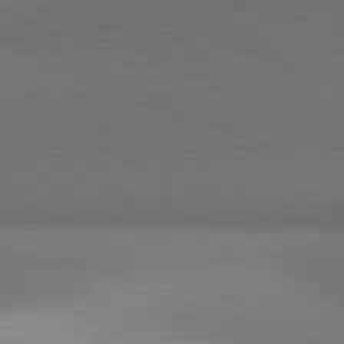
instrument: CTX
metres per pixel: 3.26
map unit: lApd
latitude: 81.5182
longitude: 153.7288
